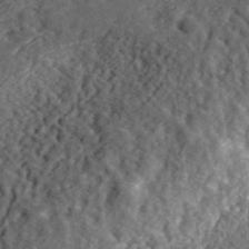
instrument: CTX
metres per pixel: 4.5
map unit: eHh
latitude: 37.4427
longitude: -79.7639
